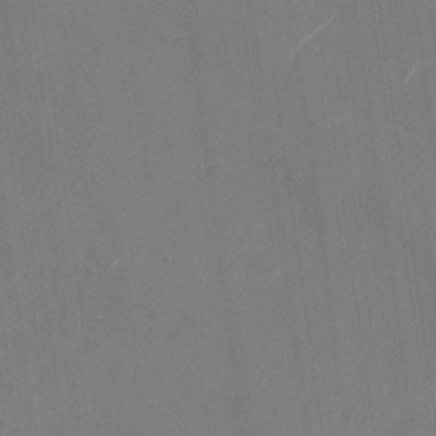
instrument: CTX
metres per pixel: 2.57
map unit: Nhu
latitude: -28.8975
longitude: -74.6491
